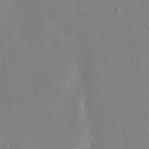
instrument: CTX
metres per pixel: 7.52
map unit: eHh
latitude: 18.7813
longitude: -70.0822
